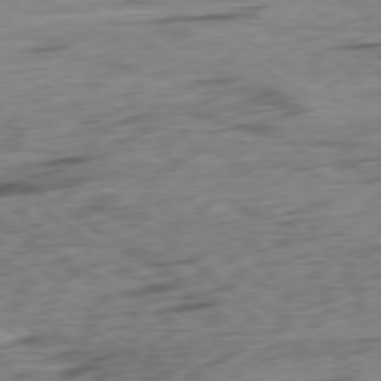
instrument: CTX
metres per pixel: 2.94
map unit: Ap
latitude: -79.0675
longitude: -77.4048
